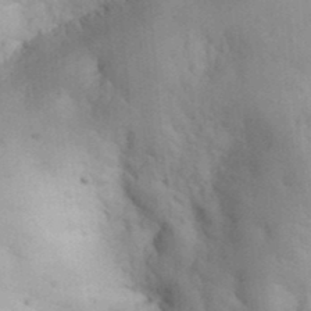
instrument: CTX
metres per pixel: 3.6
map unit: eHh
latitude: 32.1200
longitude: -66.4412
